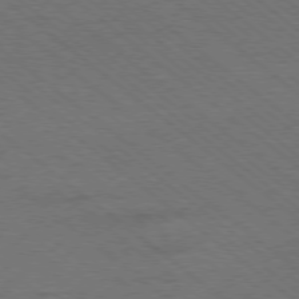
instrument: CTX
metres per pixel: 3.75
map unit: Ap
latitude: -78.7463
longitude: -100.8569
